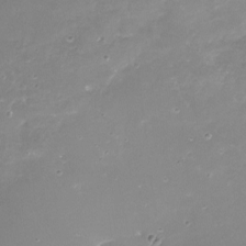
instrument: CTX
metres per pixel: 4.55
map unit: Nhu
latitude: -17.7856
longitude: -58.0822
